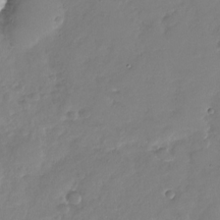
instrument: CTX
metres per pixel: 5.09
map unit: Nhu
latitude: -29.4832
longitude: -61.1214
